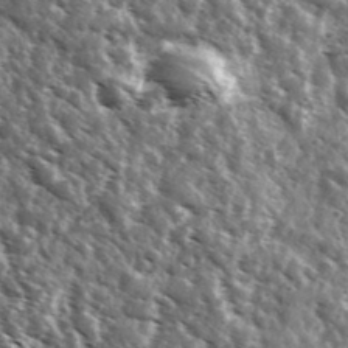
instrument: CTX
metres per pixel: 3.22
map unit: Ave
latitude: 37.7450
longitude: -108.0822
